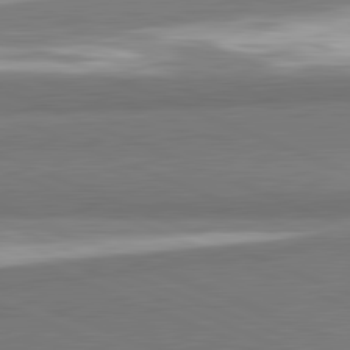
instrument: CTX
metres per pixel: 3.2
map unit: lApd
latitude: 82.2144
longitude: 161.2565
